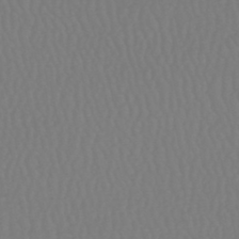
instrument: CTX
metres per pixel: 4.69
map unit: HNhu
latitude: -49.3699
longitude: 101.0486
